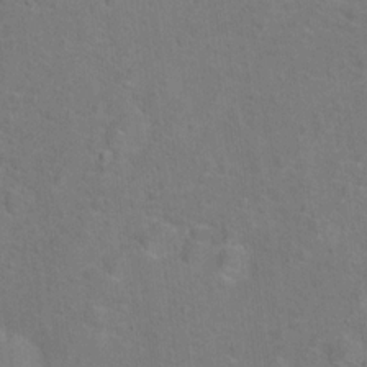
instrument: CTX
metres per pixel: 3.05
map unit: Hto
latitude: 15.1593
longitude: -41.7071
